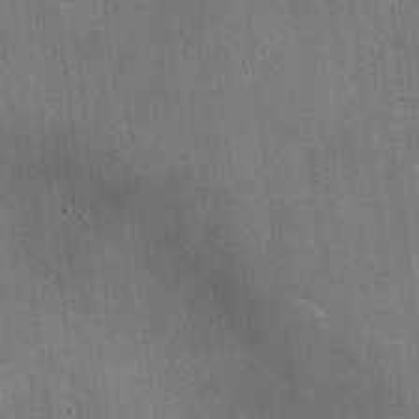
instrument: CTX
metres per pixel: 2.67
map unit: lHvf
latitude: -9.1809
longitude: -101.1025
